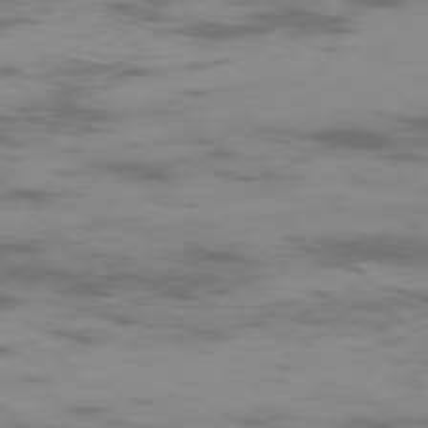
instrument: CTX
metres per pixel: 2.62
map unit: Ap
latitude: -75.6155
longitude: -67.0836
